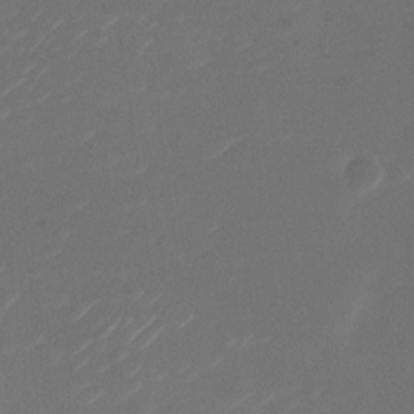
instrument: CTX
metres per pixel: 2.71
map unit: Nhu
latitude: -27.5399
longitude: -72.9892
